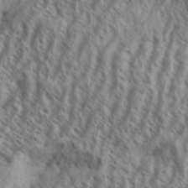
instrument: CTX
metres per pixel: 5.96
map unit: Aa
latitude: 33.8205
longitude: -138.5735
